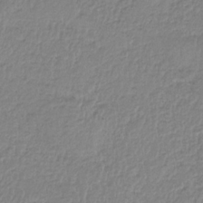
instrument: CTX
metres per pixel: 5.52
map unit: HNb
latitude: -33.8801
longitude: 64.1228
